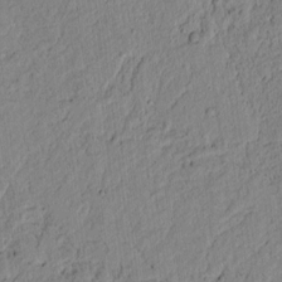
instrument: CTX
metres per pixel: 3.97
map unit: lAvf
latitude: 6.7435
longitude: 164.1984
